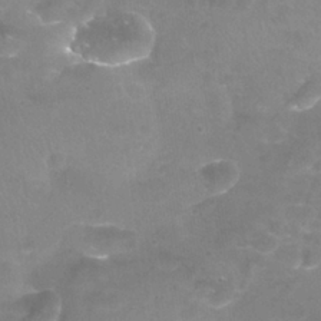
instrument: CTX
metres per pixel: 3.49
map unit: Nhu
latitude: 25.0458
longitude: -54.3656
